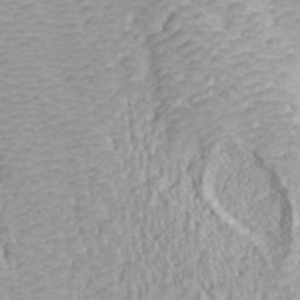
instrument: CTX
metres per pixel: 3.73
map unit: ANa
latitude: 40.2900
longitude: 22.9353
